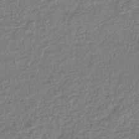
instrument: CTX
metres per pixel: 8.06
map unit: lHb
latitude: -43.8233
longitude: 68.9352
